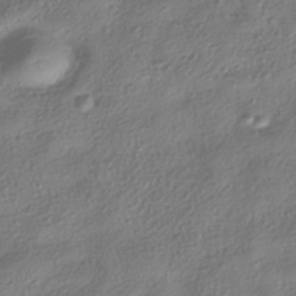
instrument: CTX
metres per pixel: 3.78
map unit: HNhu
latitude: -40.2550
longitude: 101.5021
